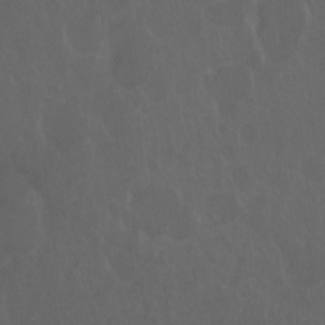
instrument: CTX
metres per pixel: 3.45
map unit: Hto
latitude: -7.9556
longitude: -45.1214
